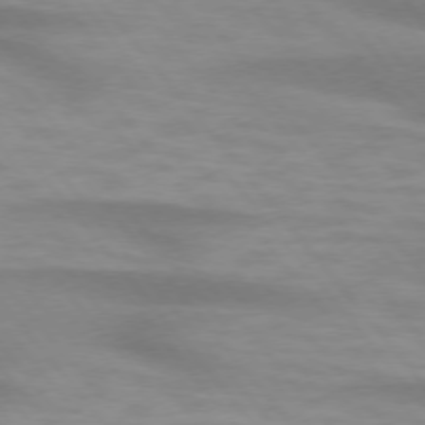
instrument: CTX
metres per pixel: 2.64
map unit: lApd
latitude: 74.5357
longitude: -60.0444
